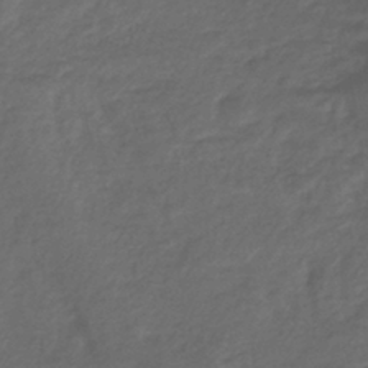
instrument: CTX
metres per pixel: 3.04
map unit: lHb
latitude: -39.6911
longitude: 73.6911
